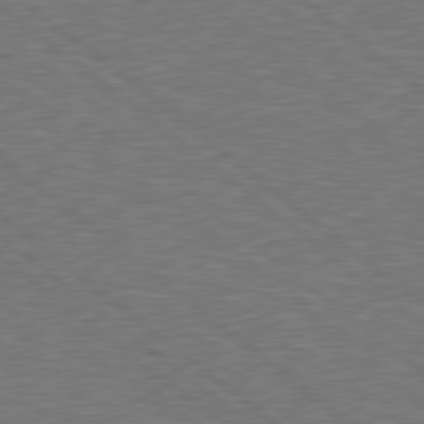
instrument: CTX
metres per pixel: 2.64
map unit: Hpe
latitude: 78.7247
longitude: -170.4034
